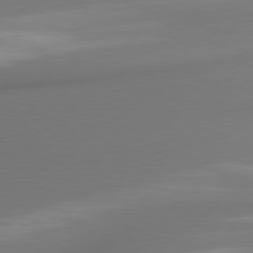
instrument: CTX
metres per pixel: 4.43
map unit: lApd
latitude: 80.0822
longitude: 174.7463
